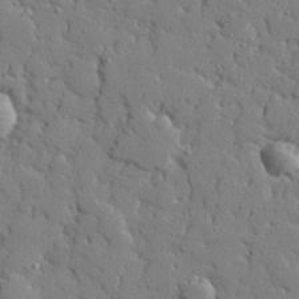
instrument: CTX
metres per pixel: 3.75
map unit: eHh
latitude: 27.7261
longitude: -78.2334
